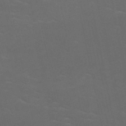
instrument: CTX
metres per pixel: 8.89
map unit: HNb
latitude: -51.3321
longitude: -43.3671
